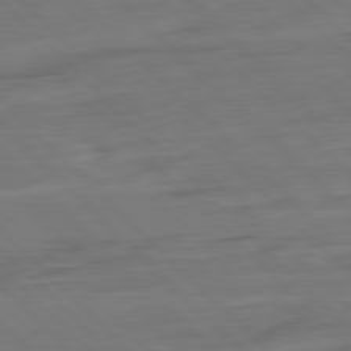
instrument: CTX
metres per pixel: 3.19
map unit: Ap
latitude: -80.0283
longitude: -55.7072
